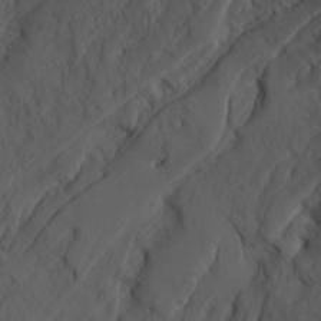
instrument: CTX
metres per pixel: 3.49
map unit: Ave
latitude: 23.2537
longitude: -132.1578
